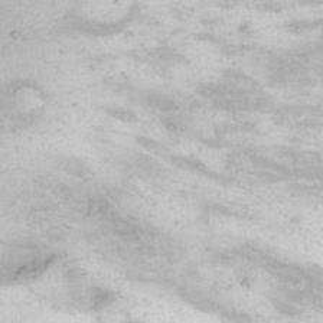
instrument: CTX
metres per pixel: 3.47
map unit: Hto
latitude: 12.6113
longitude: -60.6490
